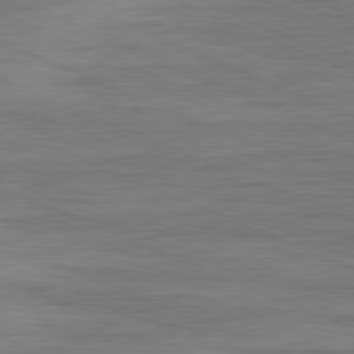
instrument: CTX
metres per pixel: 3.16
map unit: Ap
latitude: -81.7856
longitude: -74.4412
